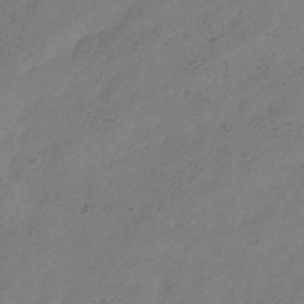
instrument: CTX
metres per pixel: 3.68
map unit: Hve
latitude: -35.2187
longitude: 88.8219
